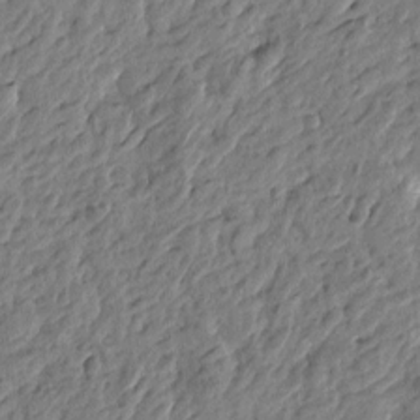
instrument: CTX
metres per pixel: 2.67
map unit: Htu
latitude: -3.8233
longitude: 179.8044
